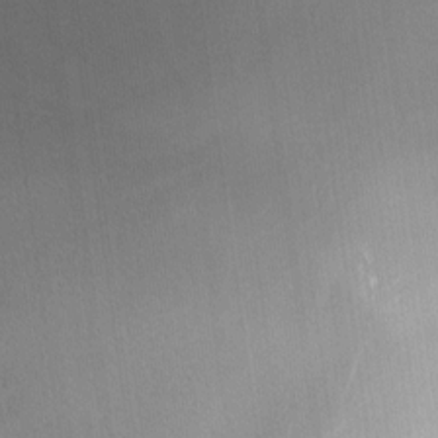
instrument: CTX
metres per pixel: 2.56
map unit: Nhe
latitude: -28.7085
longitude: -110.6491
